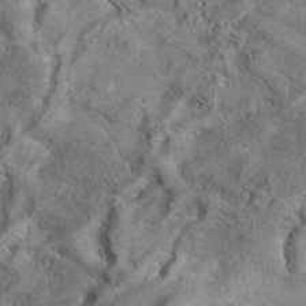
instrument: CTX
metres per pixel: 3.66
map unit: eAb
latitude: 35.9528
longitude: 109.5399
